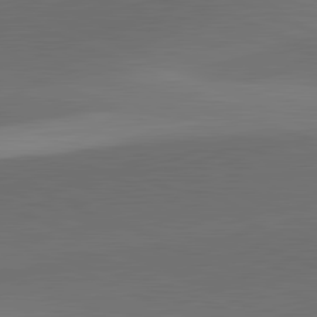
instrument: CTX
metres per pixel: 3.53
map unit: lApd
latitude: 81.8205
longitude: 131.2754
